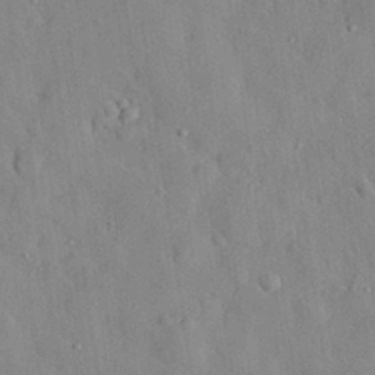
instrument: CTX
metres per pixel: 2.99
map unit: eHh
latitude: 29.0836
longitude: -77.4237
